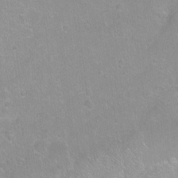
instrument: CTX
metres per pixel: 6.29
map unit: Ht
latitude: -5.7099
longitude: -36.5924
